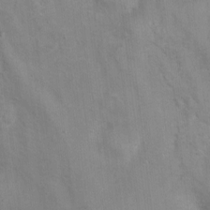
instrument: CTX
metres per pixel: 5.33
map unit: Nhu
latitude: 1.1403
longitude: -16.5545
